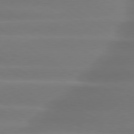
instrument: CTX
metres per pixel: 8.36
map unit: lApd
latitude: 79.5182
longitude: -134.2900
